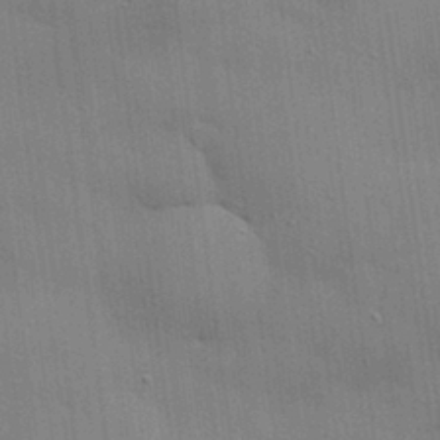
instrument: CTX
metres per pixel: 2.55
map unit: eHh
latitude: 28.5546
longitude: -82.9324
